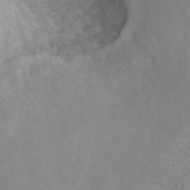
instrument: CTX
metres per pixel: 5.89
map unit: ANa
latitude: 43.9906
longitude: 28.5574
